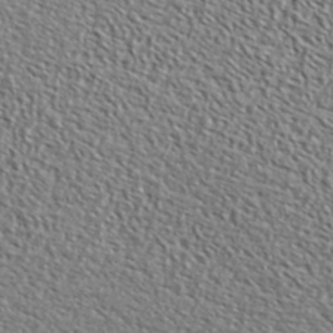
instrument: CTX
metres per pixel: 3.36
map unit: ANa
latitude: 41.7638
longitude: -86.8758
